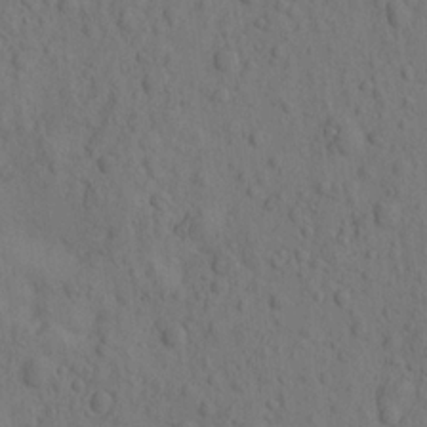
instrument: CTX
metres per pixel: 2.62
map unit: eHh
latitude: -1.6533
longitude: 18.1606
